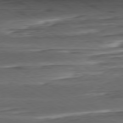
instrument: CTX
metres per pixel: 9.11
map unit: Hpe
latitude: -80.6708
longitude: 21.5777
